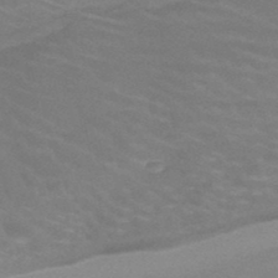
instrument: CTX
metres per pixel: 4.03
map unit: HNb
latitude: -47.5966
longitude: -46.2334
